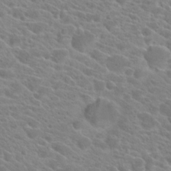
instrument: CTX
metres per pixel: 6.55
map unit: Hto
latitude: 21.5182
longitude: -39.2159
